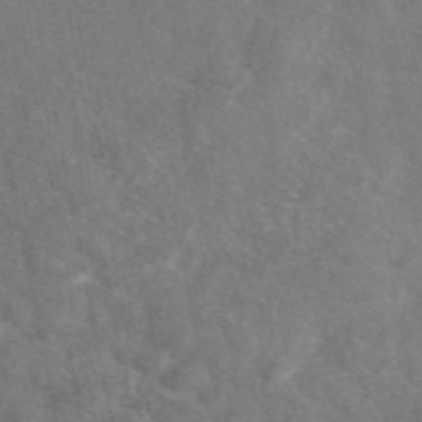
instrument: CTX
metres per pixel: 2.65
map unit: eAb
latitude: 47.9528
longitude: 110.2172
